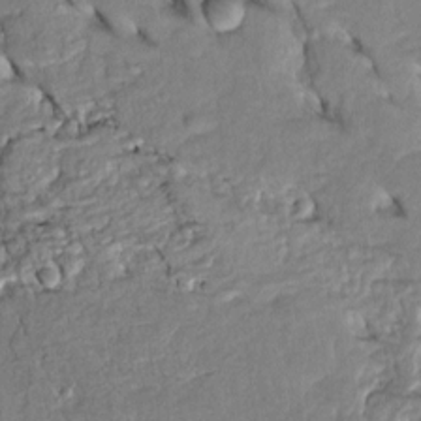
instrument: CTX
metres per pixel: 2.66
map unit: Htu
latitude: -5.1998
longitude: 153.9367
